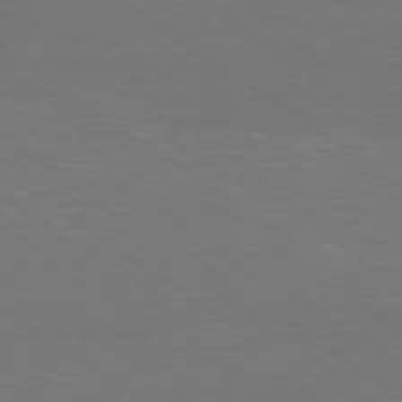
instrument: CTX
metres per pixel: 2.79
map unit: Ap
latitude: -79.1242
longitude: -61.3859
